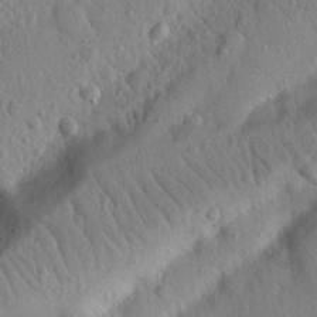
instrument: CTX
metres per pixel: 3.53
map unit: Nhu
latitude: 21.8584
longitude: -75.9339
